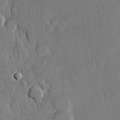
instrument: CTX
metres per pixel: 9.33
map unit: lHvf
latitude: 20.5168
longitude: 146.1983
